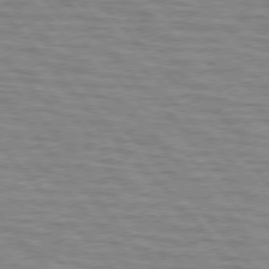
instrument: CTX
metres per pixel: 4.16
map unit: lApd
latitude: 76.3845
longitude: -76.9891
